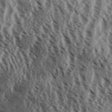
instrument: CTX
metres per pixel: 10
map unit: Aa
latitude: 31.1215
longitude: -138.0633
